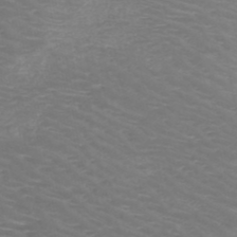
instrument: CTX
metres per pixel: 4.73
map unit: HNb
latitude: -48.7463
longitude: -46.6869
